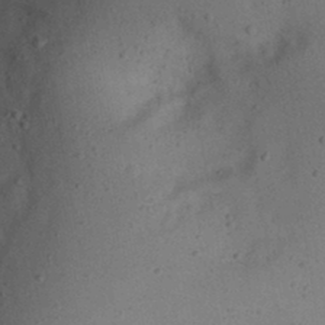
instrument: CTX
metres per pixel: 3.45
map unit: eHh
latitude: 24.4223
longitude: -70.2144
